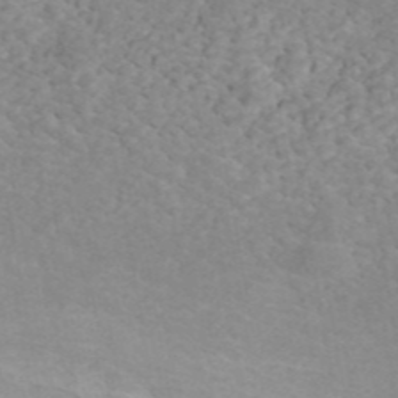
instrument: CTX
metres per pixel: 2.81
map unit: ANa
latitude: 44.7435
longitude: 24.3873
